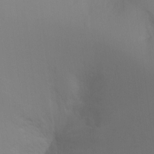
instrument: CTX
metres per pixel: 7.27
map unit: Ht
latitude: -6.8597
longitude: -30.9325
